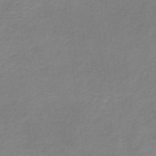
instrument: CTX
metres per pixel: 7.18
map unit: HNb
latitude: -33.7478
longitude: 56.8030
